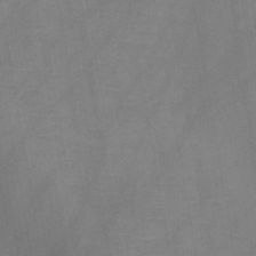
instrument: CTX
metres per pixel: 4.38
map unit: HNb
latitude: -44.7274
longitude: -39.8394
